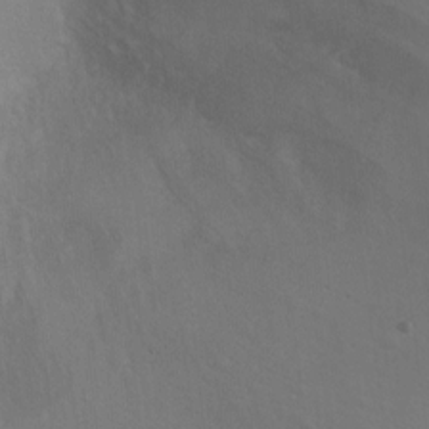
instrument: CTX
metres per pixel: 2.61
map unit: Ht
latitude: 5.3671
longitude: -28.8380
